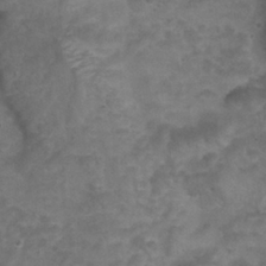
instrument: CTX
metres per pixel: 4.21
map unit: Nhu
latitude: 25.3859
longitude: -53.5938
